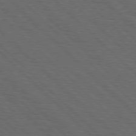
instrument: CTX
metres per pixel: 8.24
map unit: Hpe
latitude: 77.7071
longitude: -127.0648
